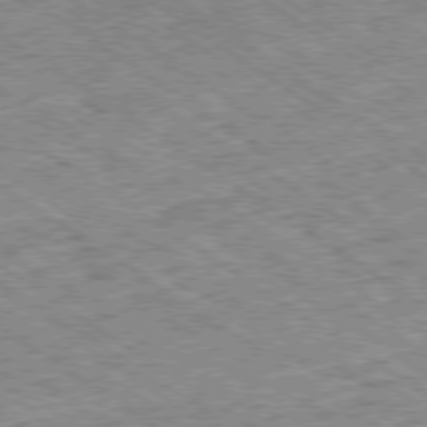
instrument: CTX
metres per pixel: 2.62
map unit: Ap
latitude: -79.4076
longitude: -51.5371
